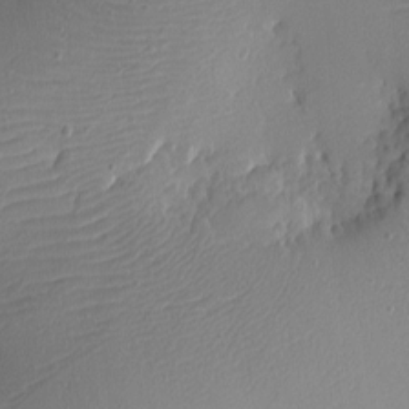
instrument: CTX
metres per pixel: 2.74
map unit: eHh
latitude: -4.4440
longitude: -82.7057
